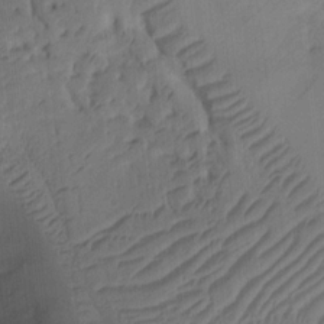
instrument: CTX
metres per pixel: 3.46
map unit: Ht
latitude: 10.8947
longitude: -75.0270
